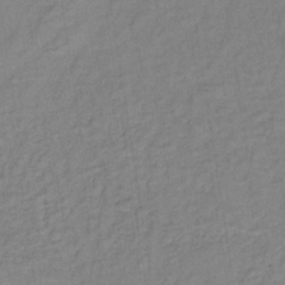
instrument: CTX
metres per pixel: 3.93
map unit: lHb
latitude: -35.0675
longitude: 65.3321
